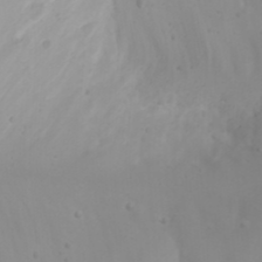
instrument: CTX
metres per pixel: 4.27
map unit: eHh
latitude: 22.1389
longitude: -64.8569
